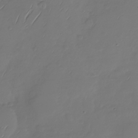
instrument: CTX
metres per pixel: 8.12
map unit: Nhu
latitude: -28.9920
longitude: -59.7072
